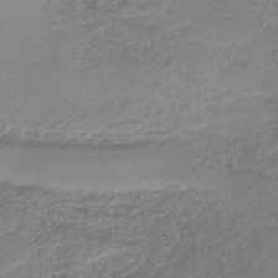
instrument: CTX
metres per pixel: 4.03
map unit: HNb
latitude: -41.1998
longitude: 49.9745
